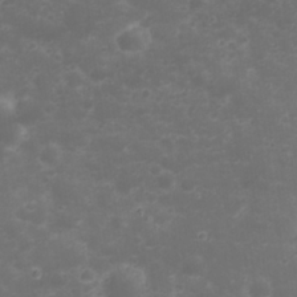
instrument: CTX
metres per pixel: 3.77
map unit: Nhu
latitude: 23.2915
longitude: -61.6883
